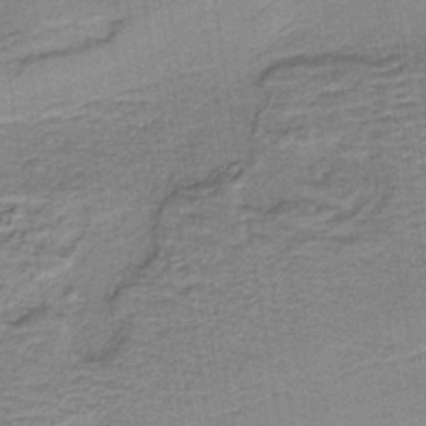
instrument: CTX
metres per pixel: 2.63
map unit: lHb
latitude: -40.1039
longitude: 55.3132
